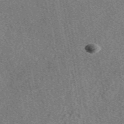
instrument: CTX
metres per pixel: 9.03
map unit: eAb
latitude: 48.3278
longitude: 112.0661
